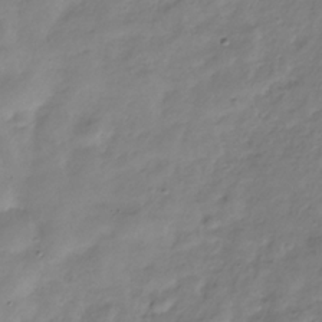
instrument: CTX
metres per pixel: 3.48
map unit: Hve
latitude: -32.2740
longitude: 90.8597
